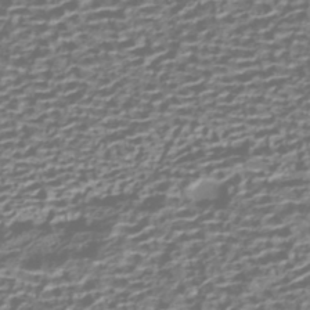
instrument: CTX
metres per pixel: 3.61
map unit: HNhu
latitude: -42.7841
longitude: 106.4629
